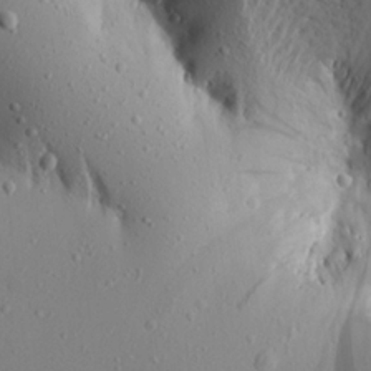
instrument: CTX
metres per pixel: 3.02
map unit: Aa
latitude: 19.6505
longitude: -148.3656
